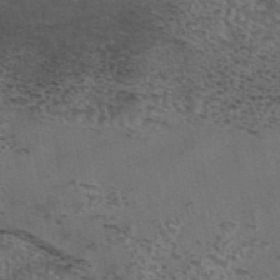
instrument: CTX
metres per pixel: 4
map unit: eAb
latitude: 43.8961
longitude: 104.1228
